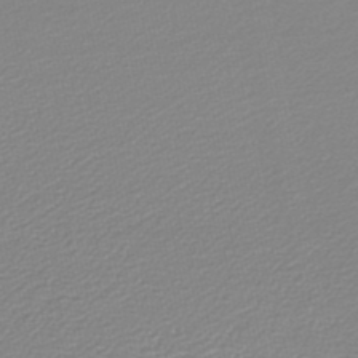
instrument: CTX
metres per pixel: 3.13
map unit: lHb
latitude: -46.5573
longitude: 60.0661
